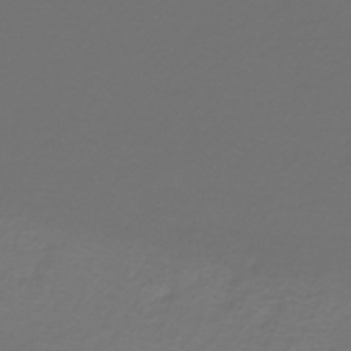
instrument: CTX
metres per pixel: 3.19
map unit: eHh
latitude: -43.3509
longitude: -33.2915
